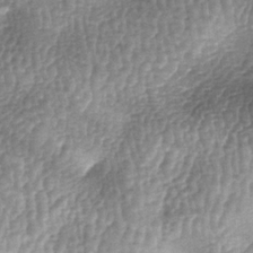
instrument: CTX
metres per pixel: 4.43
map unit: lAa
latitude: -6.5196
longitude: -128.1578
